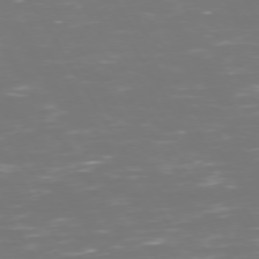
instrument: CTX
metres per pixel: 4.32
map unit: Hpe
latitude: 72.7436
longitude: -126.4790
